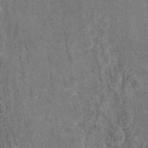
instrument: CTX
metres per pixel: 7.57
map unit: Hto
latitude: 10.7435
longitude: -37.1970
